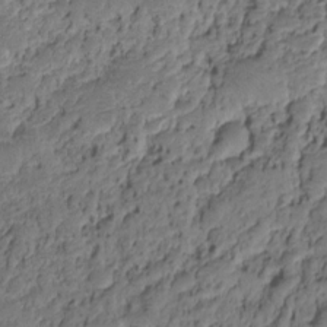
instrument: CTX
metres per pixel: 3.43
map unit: HNhu
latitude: -20.7463
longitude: 85.3131
